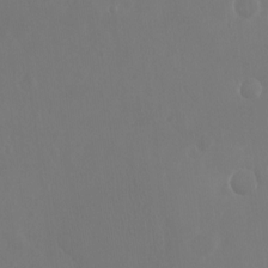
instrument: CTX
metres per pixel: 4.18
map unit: Ht
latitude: -9.2943
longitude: -45.6694
